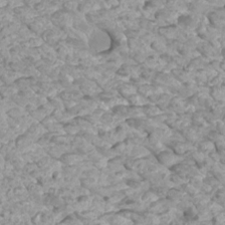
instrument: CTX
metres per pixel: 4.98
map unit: Htu
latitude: 3.4048
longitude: -21.4994
